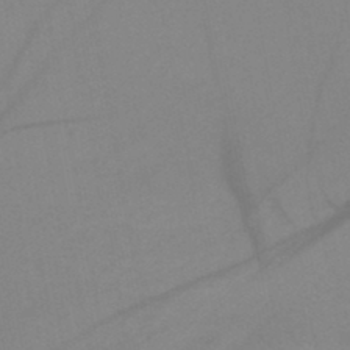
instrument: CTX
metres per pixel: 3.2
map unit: HNb
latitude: -45.6533
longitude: -42.6302
